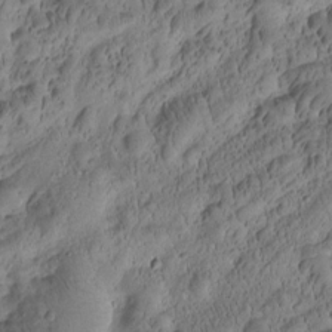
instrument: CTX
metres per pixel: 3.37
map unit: Htu
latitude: -2.4251
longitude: 171.4832
